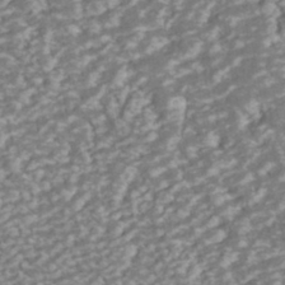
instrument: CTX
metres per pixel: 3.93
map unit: ANa
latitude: -42.4440
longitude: 108.1417
